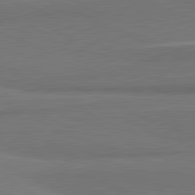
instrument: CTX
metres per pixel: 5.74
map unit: lApd
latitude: 81.9528
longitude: 175.0486
